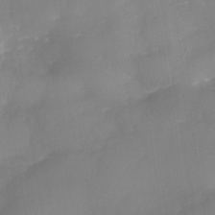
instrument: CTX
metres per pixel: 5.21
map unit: Nhe
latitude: -36.8597
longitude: -113.0269
